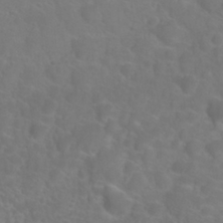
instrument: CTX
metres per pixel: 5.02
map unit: Nhu
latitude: 26.8947
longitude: -55.1781
